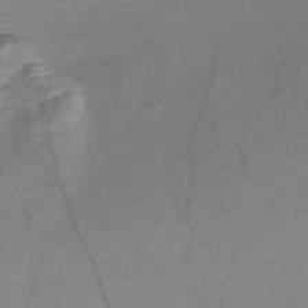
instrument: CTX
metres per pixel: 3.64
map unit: Nve
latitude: -57.0108
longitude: 61.2187
